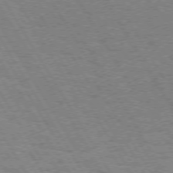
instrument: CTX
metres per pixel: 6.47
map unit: Hpe
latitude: 73.3293
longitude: -128.9702
